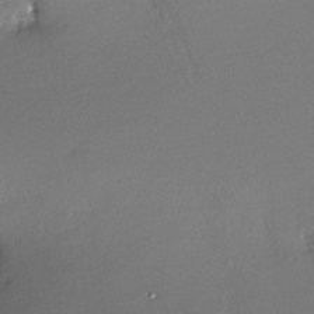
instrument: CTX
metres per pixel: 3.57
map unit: Nhe
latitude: -27.9178
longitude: -110.7058
